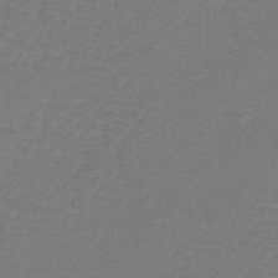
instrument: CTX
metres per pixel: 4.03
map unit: lHb
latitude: -42.8596
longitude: 62.5007
